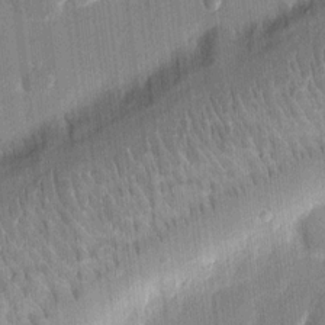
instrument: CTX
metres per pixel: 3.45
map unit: eHh
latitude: 14.4412
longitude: -70.7246
